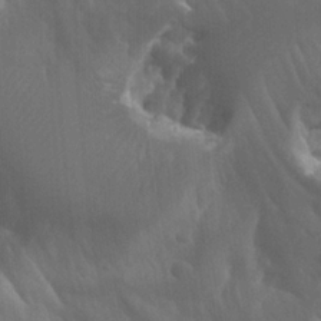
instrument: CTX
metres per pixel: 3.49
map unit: Htu
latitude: -1.5399
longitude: -76.7435
